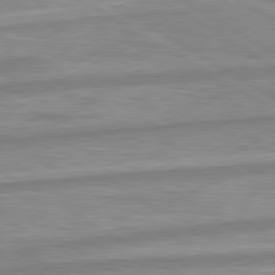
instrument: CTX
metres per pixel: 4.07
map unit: lApd
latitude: 80.3845
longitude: -172.3845
